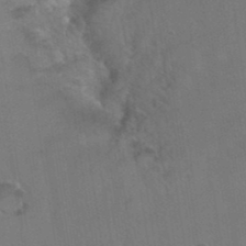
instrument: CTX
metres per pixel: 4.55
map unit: Hto
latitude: 36.6302
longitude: -46.3657
